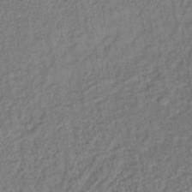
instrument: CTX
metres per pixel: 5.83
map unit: lHb
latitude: -38.3495
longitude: 62.4629
